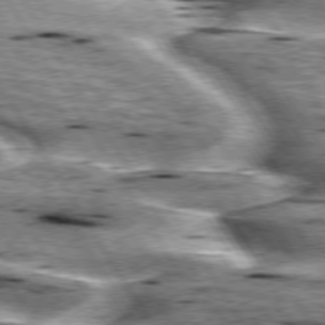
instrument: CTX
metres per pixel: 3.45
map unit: lApd
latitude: 75.6694
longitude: -59.4804
